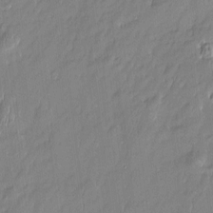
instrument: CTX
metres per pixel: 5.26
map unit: Htu
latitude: -5.8800
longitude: 174.8596
